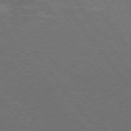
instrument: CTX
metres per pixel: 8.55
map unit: Hpe
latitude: 75.0836
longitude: -141.4615
